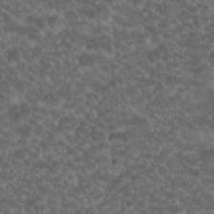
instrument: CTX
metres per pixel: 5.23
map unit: Hto
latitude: 19.6316
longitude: -35.6882
